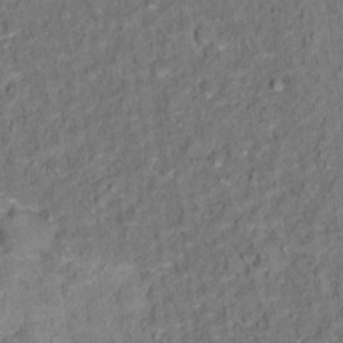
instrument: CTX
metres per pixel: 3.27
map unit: Hto
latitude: 15.8395
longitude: -36.4790
